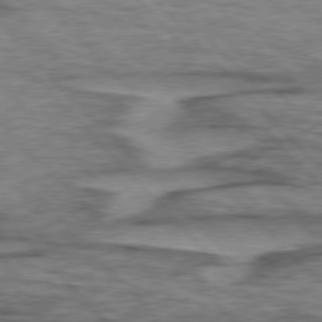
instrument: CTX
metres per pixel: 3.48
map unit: lApd
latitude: 76.5734
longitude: -77.4804
